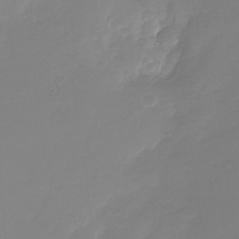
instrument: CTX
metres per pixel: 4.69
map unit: Nhu
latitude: -28.5574
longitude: -67.7638
